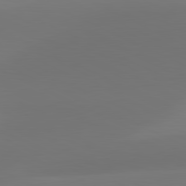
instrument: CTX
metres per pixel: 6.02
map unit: lApd
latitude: 81.4237
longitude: 128.9353
